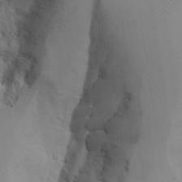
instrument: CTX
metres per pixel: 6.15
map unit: Aa
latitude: 25.4426
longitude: -131.9906
